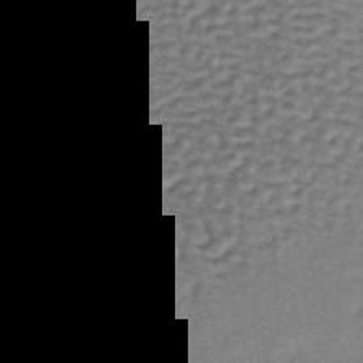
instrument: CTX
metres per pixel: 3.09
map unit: lHb
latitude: -37.0108
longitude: 60.3306
